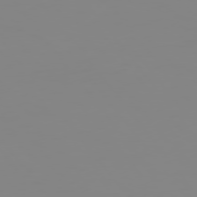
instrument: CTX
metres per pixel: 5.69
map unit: Hpe
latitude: 75.1781
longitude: -128.9325
